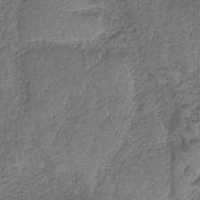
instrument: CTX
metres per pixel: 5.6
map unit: HNb
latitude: -36.7463
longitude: 57.1809
